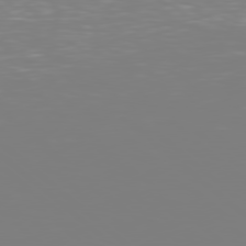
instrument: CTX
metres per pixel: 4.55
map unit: Hpe
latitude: 78.1767
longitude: -135.1970
